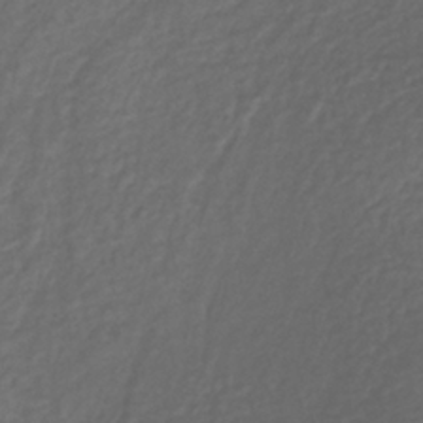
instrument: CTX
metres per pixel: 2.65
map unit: lHb
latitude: -39.0109
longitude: 70.1984
